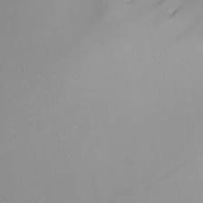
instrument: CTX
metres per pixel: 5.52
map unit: Nhu
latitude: -6.6518
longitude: -81.0458
